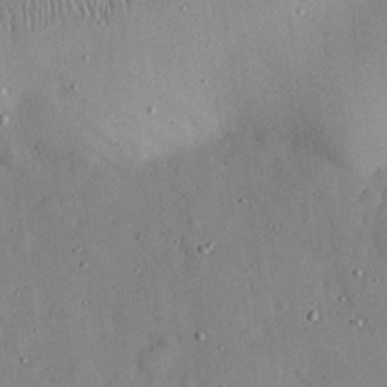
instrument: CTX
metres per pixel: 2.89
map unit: Nhu
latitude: 29.0458
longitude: -69.1781
